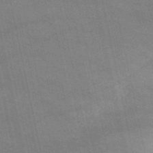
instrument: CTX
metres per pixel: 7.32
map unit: HNb
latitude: -52.6518
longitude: -39.8016
